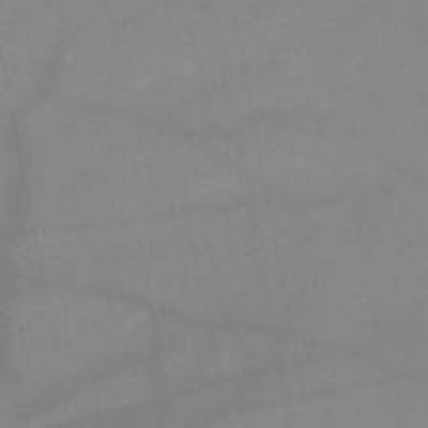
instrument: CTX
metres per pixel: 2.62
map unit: HNb
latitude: -49.3321
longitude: -40.4412
